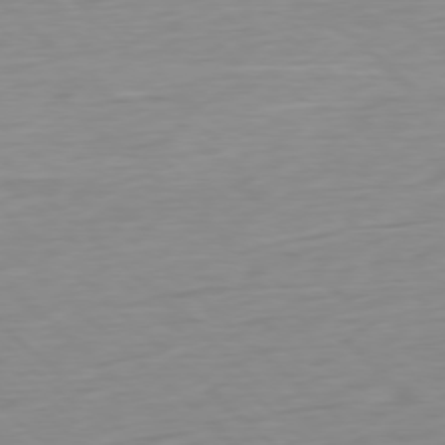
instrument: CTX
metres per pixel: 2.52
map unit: Ap
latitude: -77.6722
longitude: -77.6505
